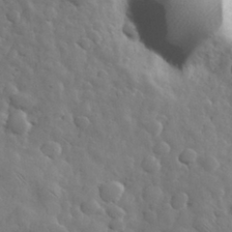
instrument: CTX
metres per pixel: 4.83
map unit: eHh
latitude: 31.2348
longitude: -69.1781
